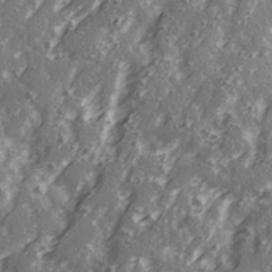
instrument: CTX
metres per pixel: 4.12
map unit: Ave
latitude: 21.2159
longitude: -131.5372
